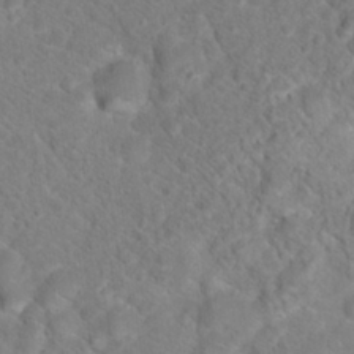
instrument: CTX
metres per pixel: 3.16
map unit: Hto
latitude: 18.7057
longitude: -38.4979
